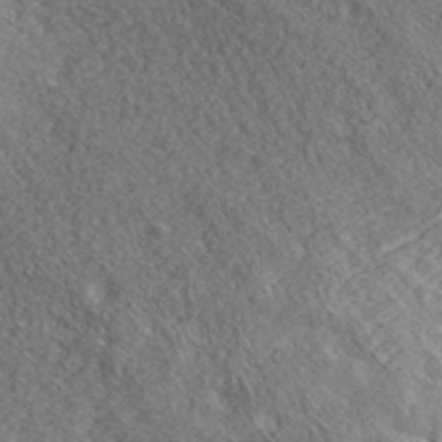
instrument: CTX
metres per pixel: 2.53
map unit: ANa
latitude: 39.8394
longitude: -91.2159
